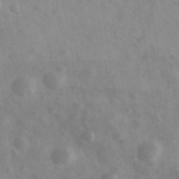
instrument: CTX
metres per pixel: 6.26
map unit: Ave
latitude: 38.8002
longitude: -107.1781
